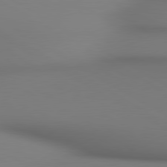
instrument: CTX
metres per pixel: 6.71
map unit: lApd
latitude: 80.4223
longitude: 136.9730
